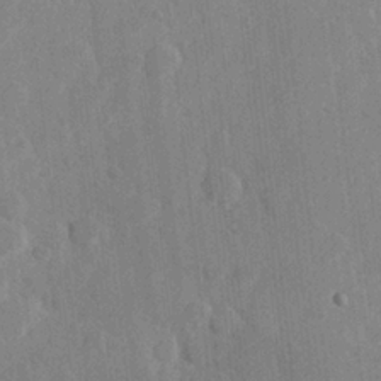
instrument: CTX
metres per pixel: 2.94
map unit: Hve
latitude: 25.5749
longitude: 149.2187
